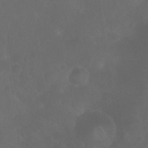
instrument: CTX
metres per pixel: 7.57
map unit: Nhu
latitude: 27.5749
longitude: -64.9892
